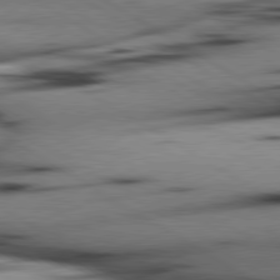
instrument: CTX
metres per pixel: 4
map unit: lApd
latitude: 80.1389
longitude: 163.3320
